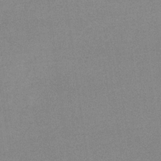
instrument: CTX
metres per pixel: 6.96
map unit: eHb
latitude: -32.8030
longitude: 68.1416
